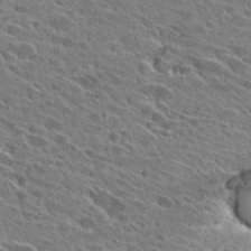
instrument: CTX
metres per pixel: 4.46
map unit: Hto
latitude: 28.5546
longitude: -43.4427
